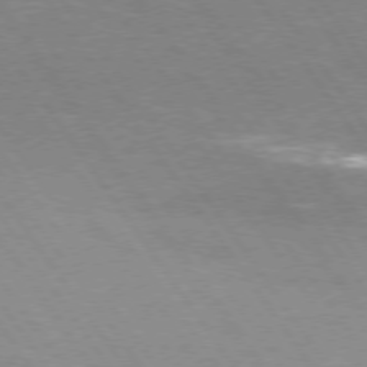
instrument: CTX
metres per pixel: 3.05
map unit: Hpe
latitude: 74.3278
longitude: -140.9324
